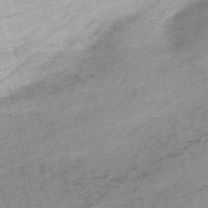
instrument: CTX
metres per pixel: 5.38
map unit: HNb
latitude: -55.1809
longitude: -43.1403
